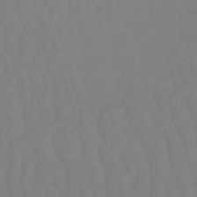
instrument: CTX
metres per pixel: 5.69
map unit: eHb
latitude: -50.3684
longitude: 77.4265
